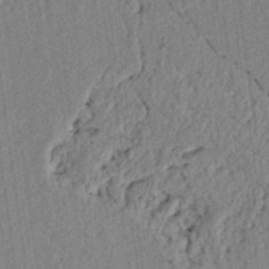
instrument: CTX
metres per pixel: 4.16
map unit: lAvf
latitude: 6.8191
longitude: 165.6344
